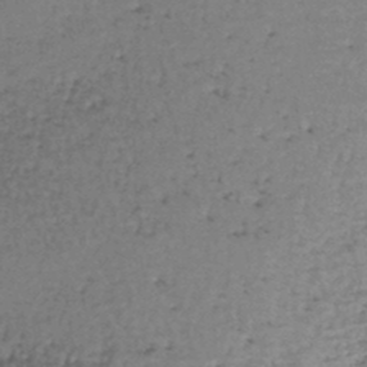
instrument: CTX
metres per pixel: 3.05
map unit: lHb
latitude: -44.7652
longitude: 58.3117
